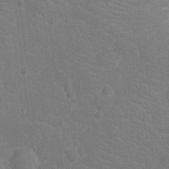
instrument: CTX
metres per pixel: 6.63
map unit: Ht
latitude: -12.9353
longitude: -25.1214
